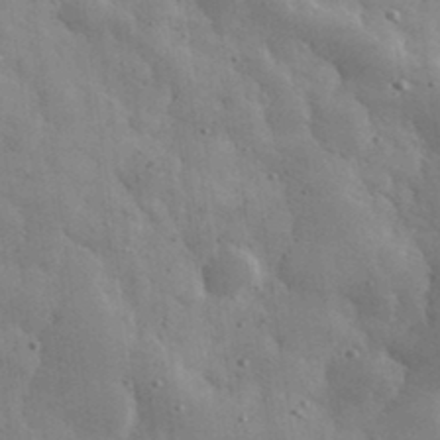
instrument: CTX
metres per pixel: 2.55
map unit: eHh
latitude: 33.9150
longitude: -69.8206
